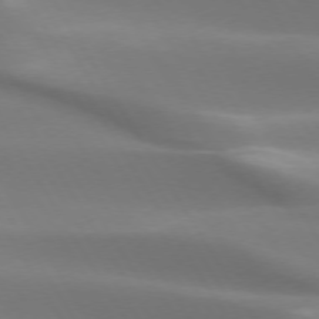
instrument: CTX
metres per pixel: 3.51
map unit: lApd
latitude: 73.3671
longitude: -50.3278
